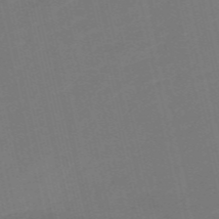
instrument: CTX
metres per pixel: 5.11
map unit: Nve
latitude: -57.5966
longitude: 50.6896
